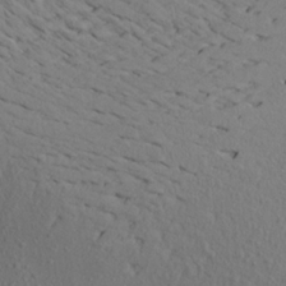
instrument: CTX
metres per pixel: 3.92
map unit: Aa
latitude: 21.4049
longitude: -145.4048
